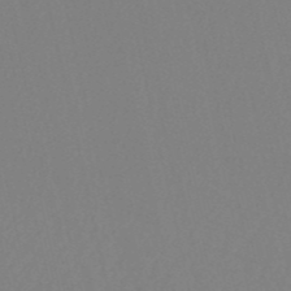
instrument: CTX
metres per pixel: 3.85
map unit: HNb
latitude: -52.6896
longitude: -50.3845
